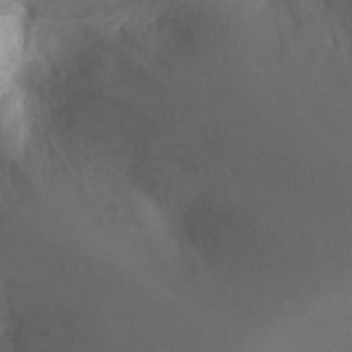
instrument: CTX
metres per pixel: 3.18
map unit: Ht
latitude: -9.2376
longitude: -23.0836
